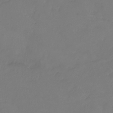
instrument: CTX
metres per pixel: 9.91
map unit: Nhu
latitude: -8.9164
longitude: -52.0255
